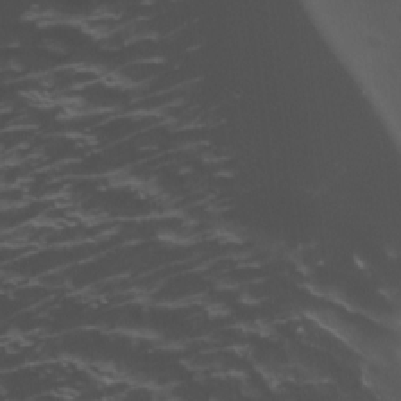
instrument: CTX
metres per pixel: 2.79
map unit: Htu
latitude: -4.8030
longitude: -88.0444
